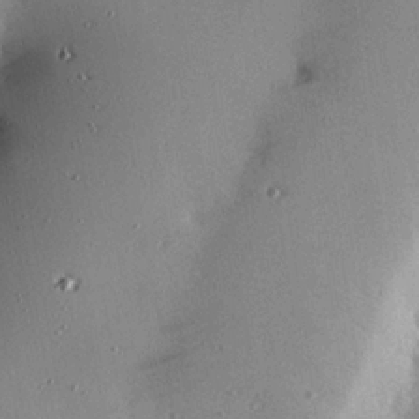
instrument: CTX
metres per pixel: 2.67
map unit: eHh
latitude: 23.5938
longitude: -90.2900
